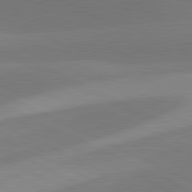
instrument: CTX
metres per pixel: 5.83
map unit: lApd
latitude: 81.4615
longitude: 126.5195
